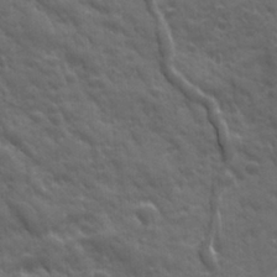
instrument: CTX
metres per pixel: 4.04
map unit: Ave
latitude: 19.1592
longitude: -133.5938
